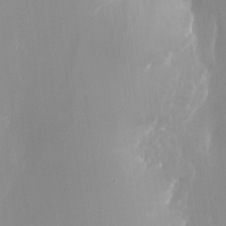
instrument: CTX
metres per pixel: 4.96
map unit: Nhu
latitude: -23.2943
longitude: -70.8758
